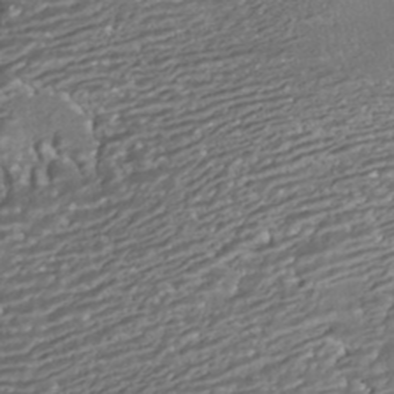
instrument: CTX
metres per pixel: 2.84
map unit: HNhu
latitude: -42.6329
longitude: 103.8611
